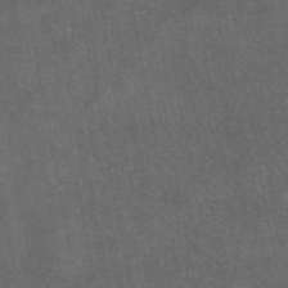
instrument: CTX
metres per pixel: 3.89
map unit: eAb
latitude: 46.2901
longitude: 119.5777
